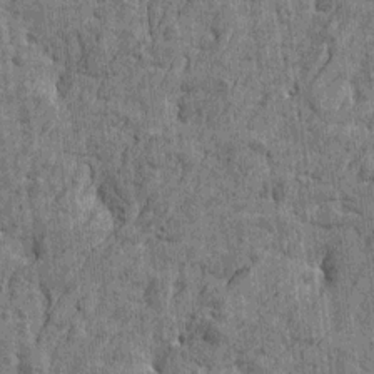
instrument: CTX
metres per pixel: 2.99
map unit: Htu
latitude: -3.8800
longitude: -179.4238
